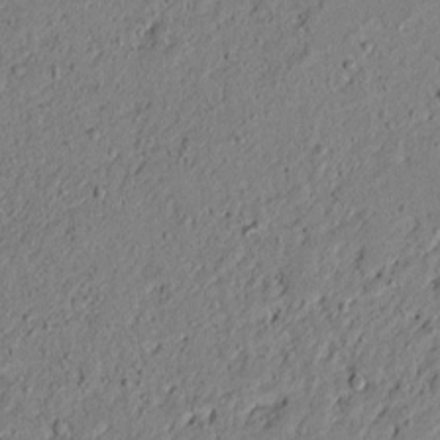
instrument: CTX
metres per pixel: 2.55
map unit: lAvf
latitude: 5.4237
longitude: 167.7100
